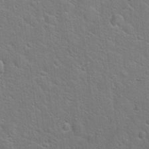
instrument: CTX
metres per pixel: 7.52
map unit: Hto
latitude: 19.7449
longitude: -51.3670
